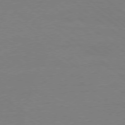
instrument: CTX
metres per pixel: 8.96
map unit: Ap
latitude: -78.8030
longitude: -97.7450
